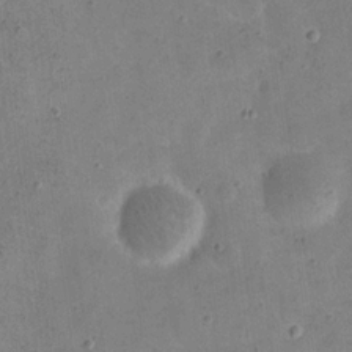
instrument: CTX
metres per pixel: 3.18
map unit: eHh
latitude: 21.5371
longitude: -66.1011
